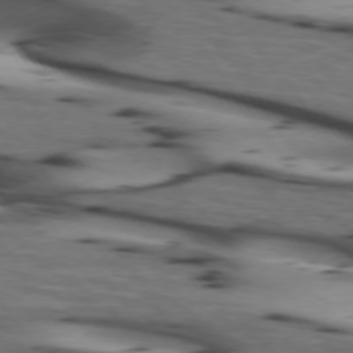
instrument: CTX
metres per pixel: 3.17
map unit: lApd
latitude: 74.2523
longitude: -64.8380
